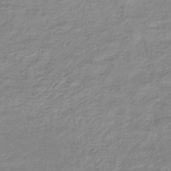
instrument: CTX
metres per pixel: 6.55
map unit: lHb
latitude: -36.1794
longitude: 72.3684
